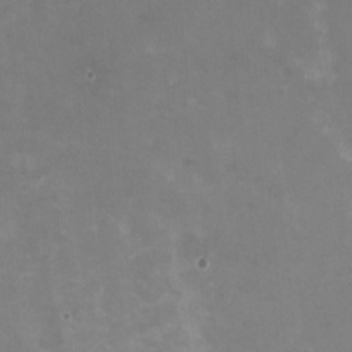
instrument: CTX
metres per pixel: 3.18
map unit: HNhu
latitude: -0.8597
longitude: -3.3859
